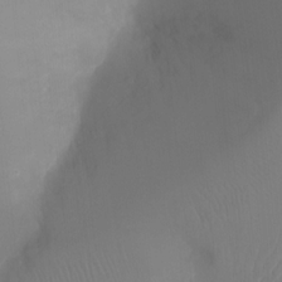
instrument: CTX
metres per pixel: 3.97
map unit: Ht
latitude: -16.3685
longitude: -41.4615
